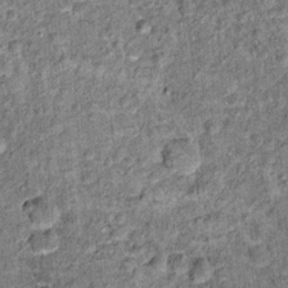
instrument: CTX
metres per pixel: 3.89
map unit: Hto
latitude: 14.8947
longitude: -34.8191
